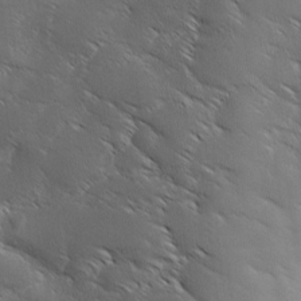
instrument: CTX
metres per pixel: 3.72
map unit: Ave
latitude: 0.9891
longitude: -114.2333
